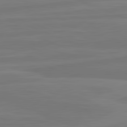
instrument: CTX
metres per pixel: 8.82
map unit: lApd
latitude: 82.1577
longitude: -174.6868
